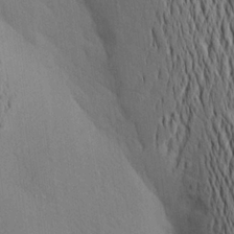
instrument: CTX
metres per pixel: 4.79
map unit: Aa
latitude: 19.9528
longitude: -144.1011
